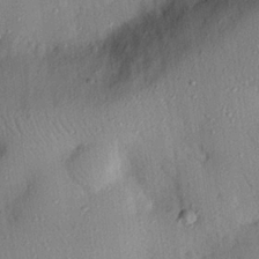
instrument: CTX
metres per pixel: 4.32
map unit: eHh
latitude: 26.1956
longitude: -76.2711
